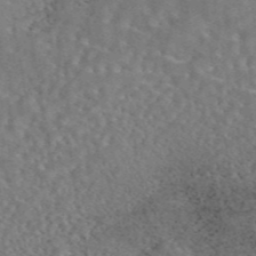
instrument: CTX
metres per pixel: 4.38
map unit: eAb
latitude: 44.5546
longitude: 110.6518
